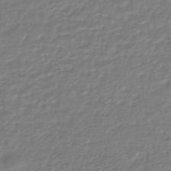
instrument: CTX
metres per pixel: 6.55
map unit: HNhu
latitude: -46.5007
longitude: 96.7463
